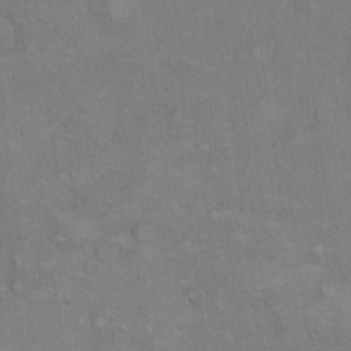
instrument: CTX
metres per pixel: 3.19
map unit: eHh
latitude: 22.0255
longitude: -62.1578
